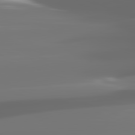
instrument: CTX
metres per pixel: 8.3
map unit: lApd
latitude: 82.0444
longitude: -145.5749
